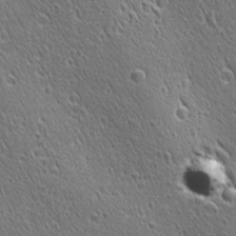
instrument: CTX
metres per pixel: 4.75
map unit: Ave
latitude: 21.3482
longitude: -137.1403
